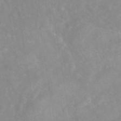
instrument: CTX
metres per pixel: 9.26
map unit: eAb
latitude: 45.3104
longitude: 126.5195
